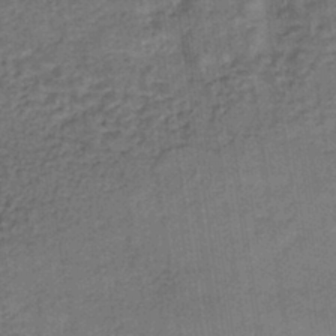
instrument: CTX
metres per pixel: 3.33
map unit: lHb
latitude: -36.3117
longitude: 59.3698
